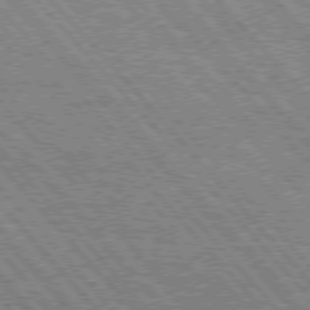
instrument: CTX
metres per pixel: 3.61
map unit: Hpe
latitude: 75.7639
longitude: -154.2711
